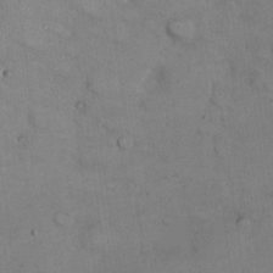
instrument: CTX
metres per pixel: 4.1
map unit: eHh
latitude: 22.0822
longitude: -60.1955
